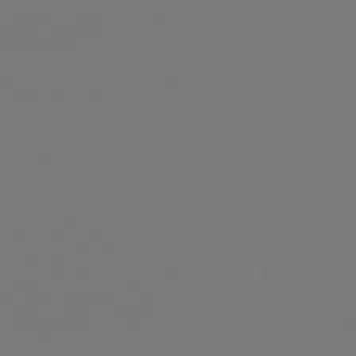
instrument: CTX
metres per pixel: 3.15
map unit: lHb
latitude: -46.4251
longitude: 74.7652
